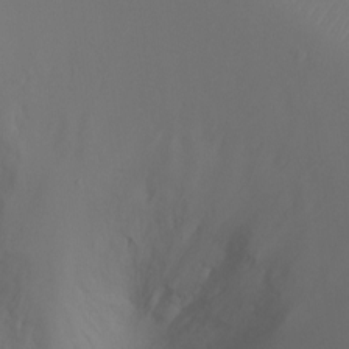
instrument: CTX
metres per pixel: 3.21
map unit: Ht
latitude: -6.6707
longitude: -27.1214
